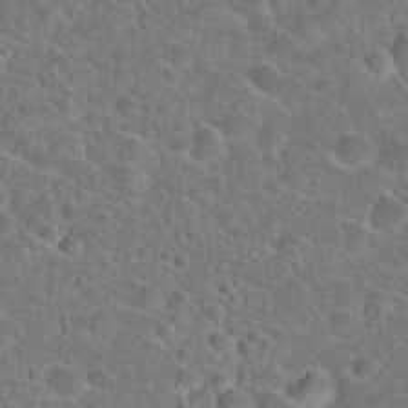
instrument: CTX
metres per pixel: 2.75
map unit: Hto
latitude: 23.4804
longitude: -45.7449
